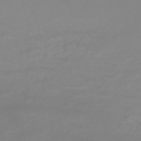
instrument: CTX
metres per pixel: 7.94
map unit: HNb
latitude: -46.2550
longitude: -35.5938
